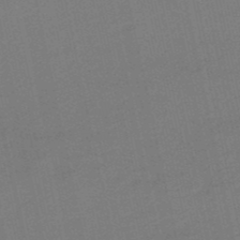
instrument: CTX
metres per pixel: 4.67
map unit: eHb
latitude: -49.6722
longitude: 73.3132
